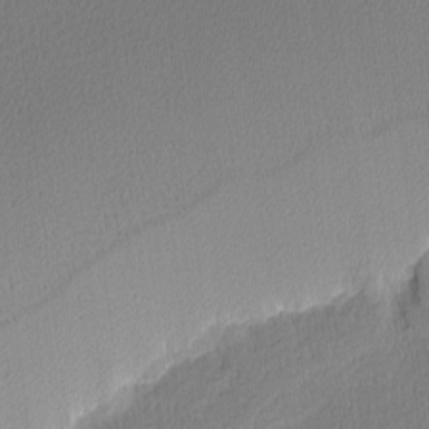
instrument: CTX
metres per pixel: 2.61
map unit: Nhu
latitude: 1.0080
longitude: -78.4601
